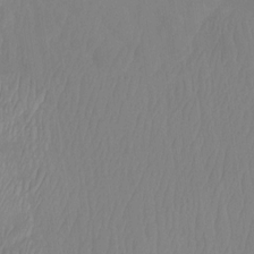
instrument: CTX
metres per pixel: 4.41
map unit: Htu
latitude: -12.5007
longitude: -46.8569
